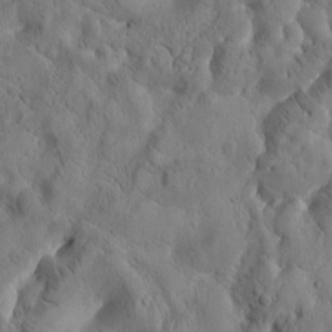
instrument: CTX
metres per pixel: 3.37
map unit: Htu
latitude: -2.5006
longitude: 170.7463
